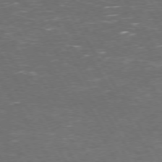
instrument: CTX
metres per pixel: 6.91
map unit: Hpe
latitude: 72.7813
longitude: -124.1955
